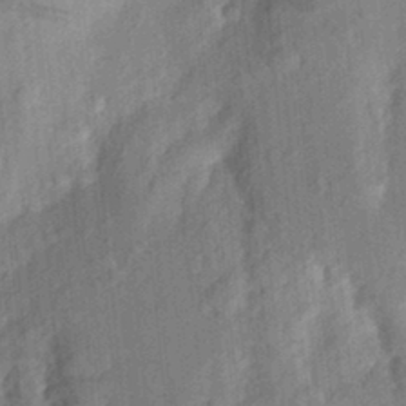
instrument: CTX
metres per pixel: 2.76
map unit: Aa
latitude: 22.8569
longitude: -150.6112
